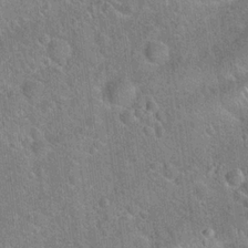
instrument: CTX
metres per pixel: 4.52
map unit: Hto
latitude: 20.4034
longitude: -51.8016
